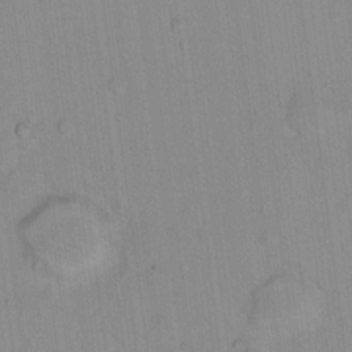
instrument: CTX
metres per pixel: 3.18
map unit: Hto
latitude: 14.8380
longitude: -39.6883
